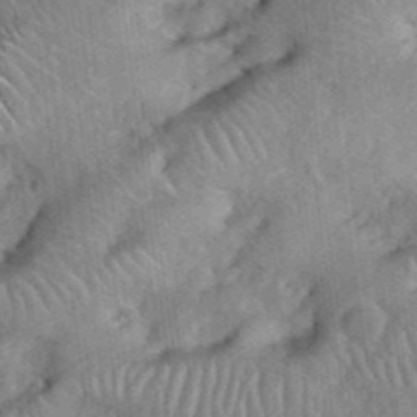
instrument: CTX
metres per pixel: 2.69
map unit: eHh
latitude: 39.1592
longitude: -56.3845
